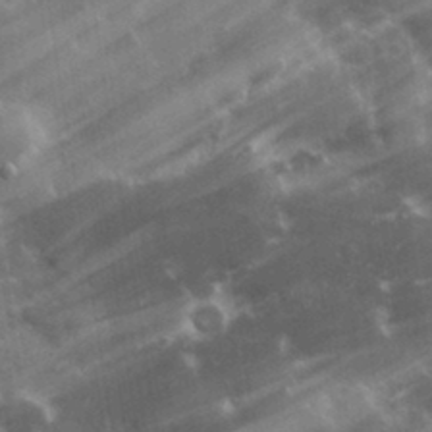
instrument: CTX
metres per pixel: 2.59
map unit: lHvf
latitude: 33.2537
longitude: -92.7435
